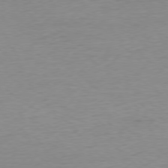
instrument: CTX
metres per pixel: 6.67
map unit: Ap
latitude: -77.9745
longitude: -87.9339
